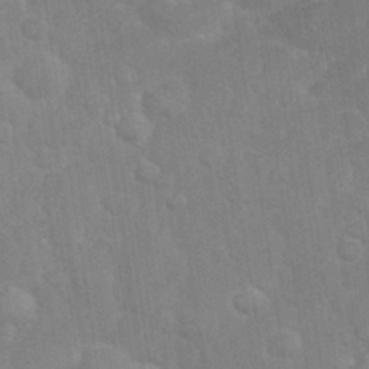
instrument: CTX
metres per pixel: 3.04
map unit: eHh
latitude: 32.2711
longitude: -60.1766
